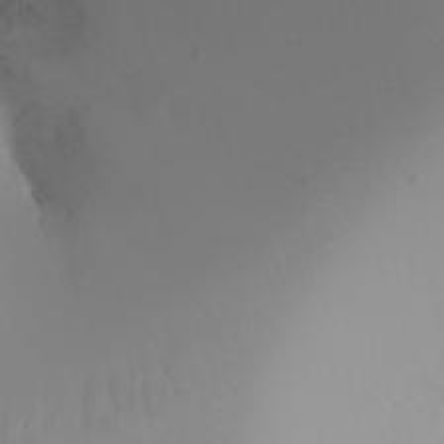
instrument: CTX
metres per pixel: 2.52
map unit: Ht
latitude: -2.4628
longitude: -62.1011
